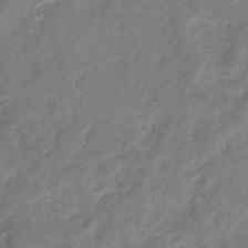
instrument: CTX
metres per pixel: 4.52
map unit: eHb
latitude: -38.5763
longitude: 76.8597
